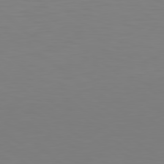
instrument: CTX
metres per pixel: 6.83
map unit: lApd
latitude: 78.8947
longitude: -175.0836
